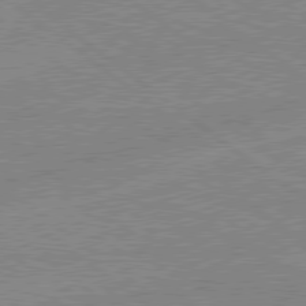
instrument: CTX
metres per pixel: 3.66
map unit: lApd
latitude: 78.9703
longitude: -144.5357
